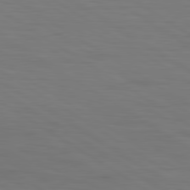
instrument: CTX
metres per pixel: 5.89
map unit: lApd
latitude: 79.9528
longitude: 160.8786
